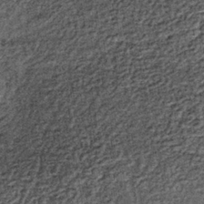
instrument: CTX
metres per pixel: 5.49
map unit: lHb
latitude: -36.4818
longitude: 66.6519
